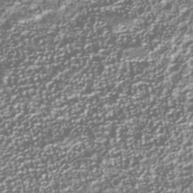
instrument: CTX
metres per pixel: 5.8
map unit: Nhu
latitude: -40.1983
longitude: -83.7449
